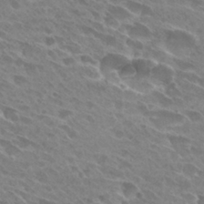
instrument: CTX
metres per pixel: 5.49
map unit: Hto
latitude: 28.1767
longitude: -42.2334
